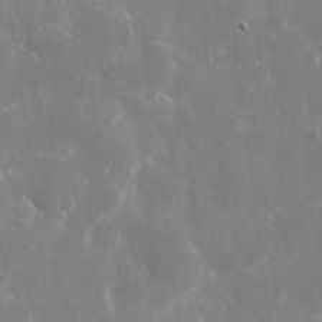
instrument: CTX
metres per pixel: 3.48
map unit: eHh
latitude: 9.2726
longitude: -70.3467
